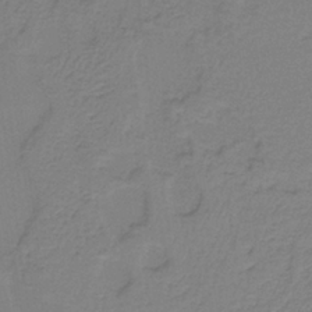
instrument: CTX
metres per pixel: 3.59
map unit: HNb
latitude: -37.1242
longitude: 53.4454
